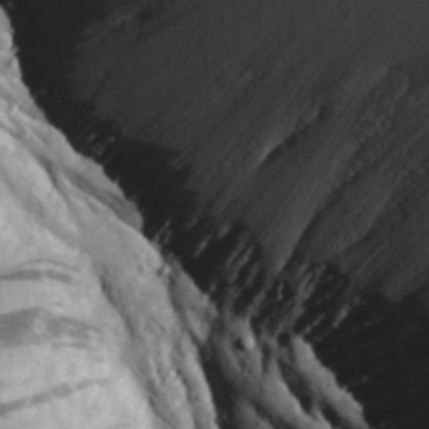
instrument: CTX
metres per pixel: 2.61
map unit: Aa
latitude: 28.9325
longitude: -131.1215
